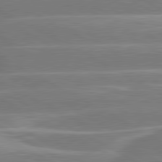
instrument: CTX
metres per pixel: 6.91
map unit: lApd
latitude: 80.9892
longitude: -128.5168
